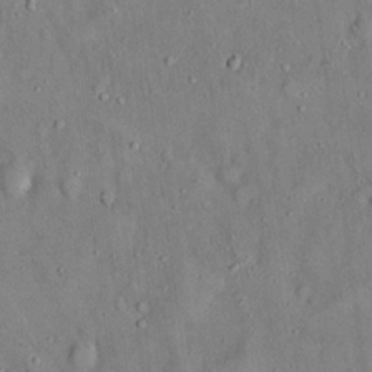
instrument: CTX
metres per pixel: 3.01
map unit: eHh
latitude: 19.0836
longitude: -60.9324
